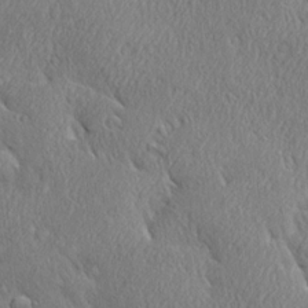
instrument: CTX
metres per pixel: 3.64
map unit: Ave
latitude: 21.7828
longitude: -136.6113
